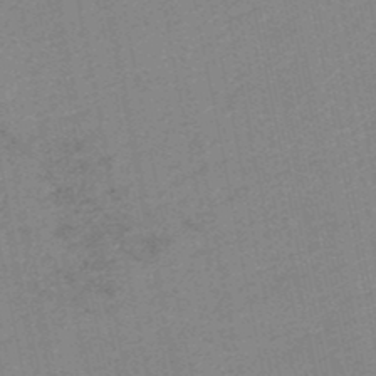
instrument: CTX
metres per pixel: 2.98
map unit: HNb
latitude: -48.5007
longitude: 59.2186
